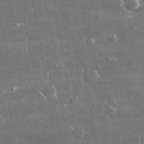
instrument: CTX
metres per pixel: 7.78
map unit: lHvf
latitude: 31.1781
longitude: -91.0270
